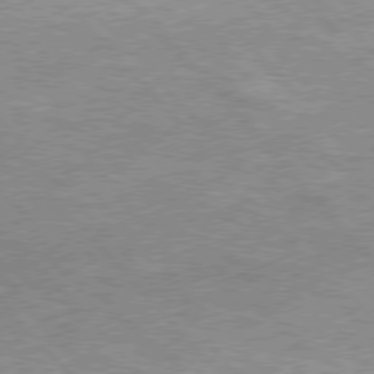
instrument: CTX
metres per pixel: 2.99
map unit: Hpe
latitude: 76.0822
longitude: -152.5357
